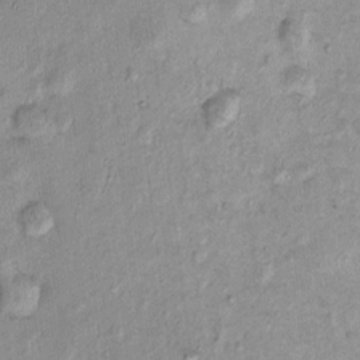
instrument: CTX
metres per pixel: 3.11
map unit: eHh
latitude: -0.2173
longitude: 16.6708
